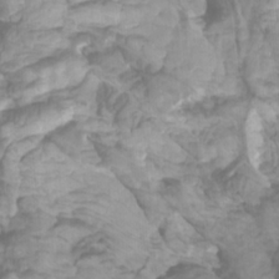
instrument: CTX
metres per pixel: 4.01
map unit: Htu
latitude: -5.9367
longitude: -76.1955
